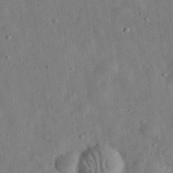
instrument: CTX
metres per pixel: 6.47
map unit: eHh
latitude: 32.8947
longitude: -75.5560
